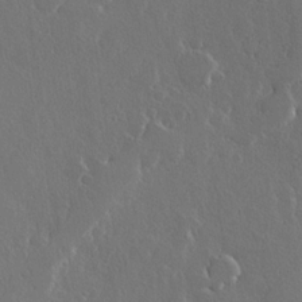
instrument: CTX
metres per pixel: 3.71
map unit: Hve
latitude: 22.4223
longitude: 147.3887
